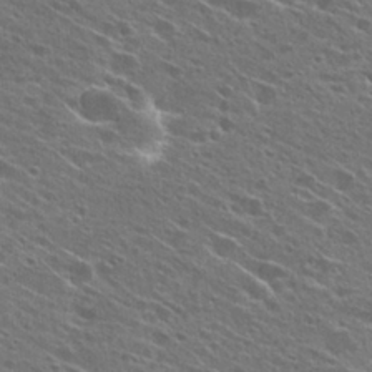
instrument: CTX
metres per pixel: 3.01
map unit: Hto
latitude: 26.5546
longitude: -44.7624
